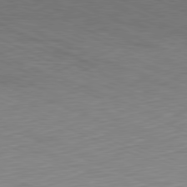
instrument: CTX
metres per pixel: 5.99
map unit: Hpe
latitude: -81.7856
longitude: 14.8975
